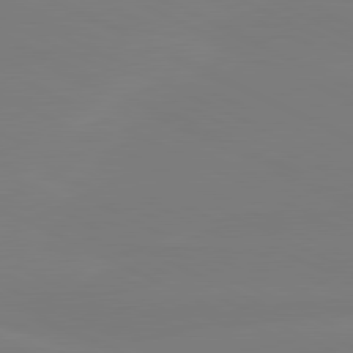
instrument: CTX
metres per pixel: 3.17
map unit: lApd
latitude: 81.1025
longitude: -127.2537
